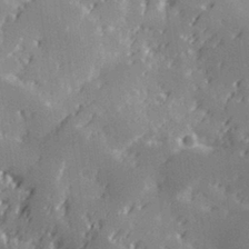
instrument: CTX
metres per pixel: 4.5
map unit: Hve
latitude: 28.5168
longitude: 145.5021
